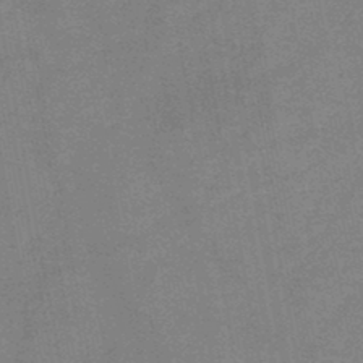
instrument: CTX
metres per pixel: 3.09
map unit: HNb
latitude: -46.0661
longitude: -37.2159
